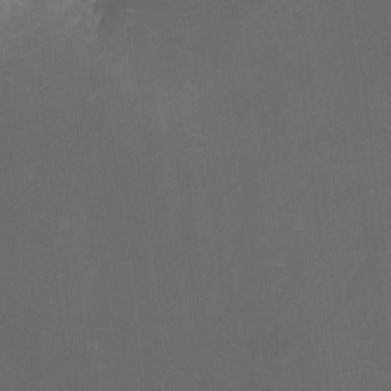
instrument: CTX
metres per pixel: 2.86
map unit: eHh
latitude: -1.8801
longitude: -79.1214
